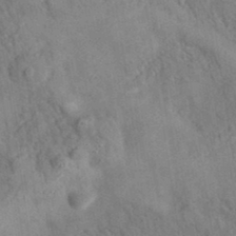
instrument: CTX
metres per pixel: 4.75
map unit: eAb
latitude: 34.7435
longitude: 110.5195
